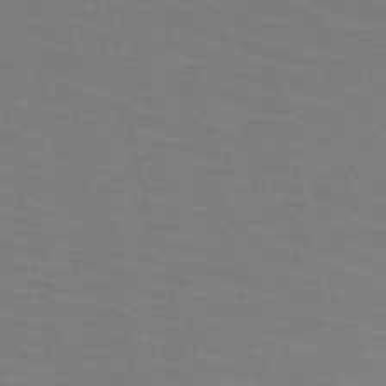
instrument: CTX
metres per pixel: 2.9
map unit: HNb
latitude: -50.3873
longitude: -52.4790
